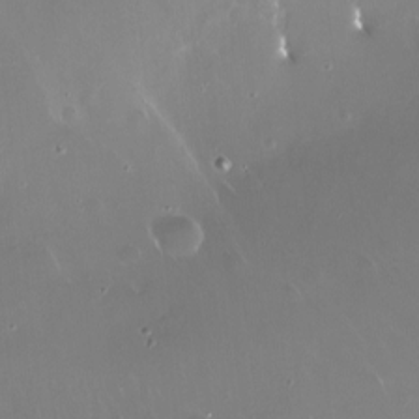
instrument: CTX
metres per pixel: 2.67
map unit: Nve
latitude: -18.1417
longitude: -60.2900
